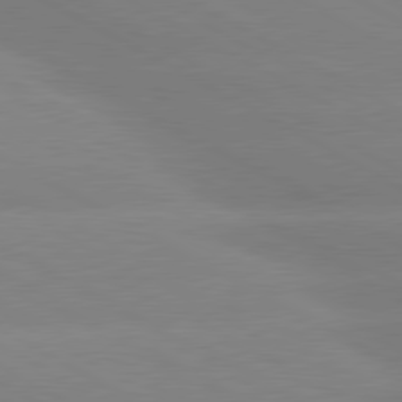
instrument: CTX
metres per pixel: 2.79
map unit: lApd
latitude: 80.3845
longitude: -147.4616
